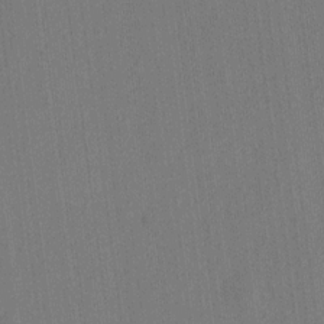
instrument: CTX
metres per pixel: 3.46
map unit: eHh
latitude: 15.9906
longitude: -69.5938
